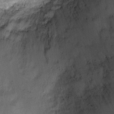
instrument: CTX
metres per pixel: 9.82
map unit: Ht
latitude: -0.5196
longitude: -20.6302
